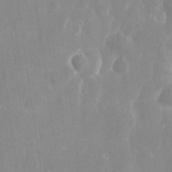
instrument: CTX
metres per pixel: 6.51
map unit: eHh
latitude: 8.1578
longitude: -70.6868
